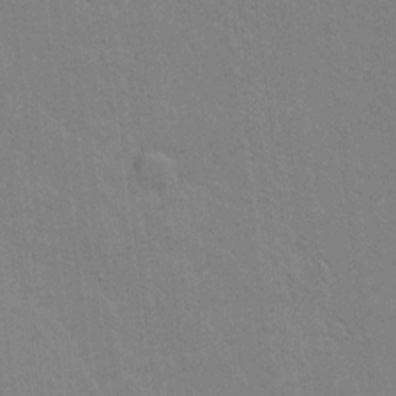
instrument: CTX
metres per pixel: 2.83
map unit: lAvf
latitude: 16.5735
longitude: -127.0459
